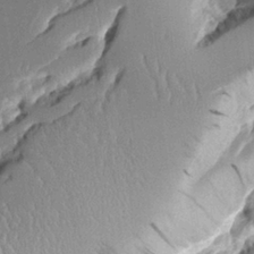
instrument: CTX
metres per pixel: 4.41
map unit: Aa
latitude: 11.8017
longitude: -126.3278
